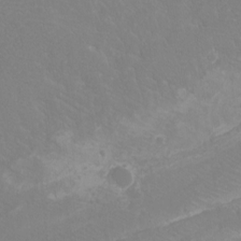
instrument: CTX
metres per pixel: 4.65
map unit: Htu
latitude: -12.2551
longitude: -72.5924
